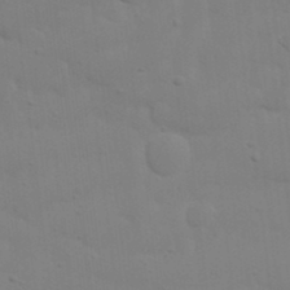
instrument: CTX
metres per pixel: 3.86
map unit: Nhu
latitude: 21.0837
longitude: -73.1970
